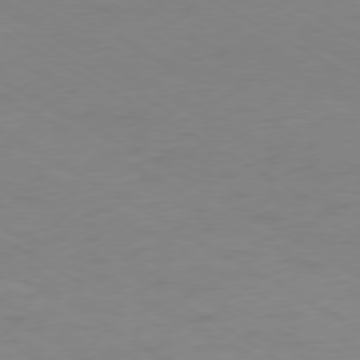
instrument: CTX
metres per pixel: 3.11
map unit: Ap
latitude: -76.9353
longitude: -75.5749
